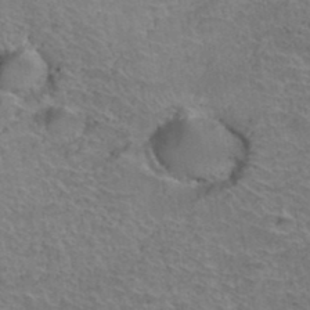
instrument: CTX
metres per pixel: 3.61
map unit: Hto
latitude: 37.5182
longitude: -43.7828
